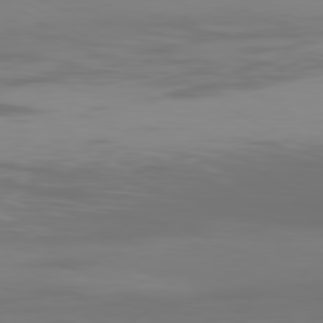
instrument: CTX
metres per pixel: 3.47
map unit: Ap
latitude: -80.3873
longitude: -94.1011
